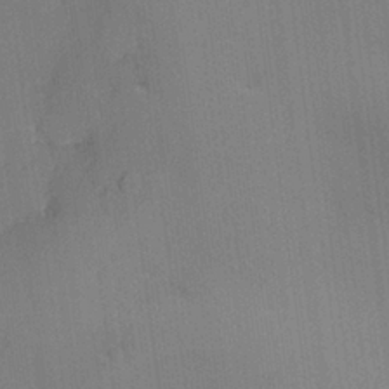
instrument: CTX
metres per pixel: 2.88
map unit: lAvf
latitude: 25.4048
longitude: -112.1389
